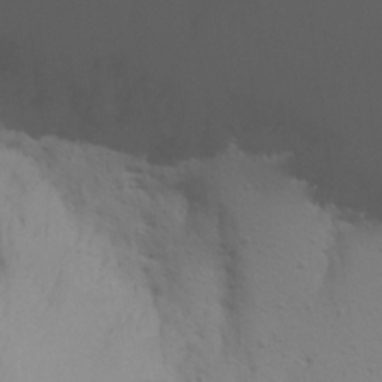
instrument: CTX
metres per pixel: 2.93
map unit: Aa
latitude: 19.6316
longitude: -145.0836
